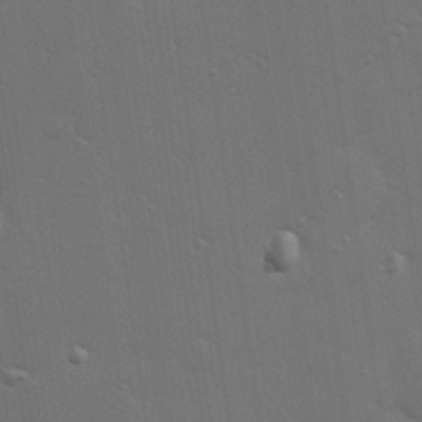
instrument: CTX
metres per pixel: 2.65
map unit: Hve
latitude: 27.8206
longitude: -91.5749
